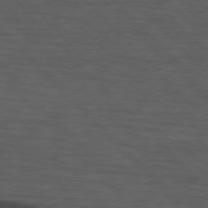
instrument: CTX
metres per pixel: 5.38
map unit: lApd
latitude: 75.4615
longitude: -83.0458
